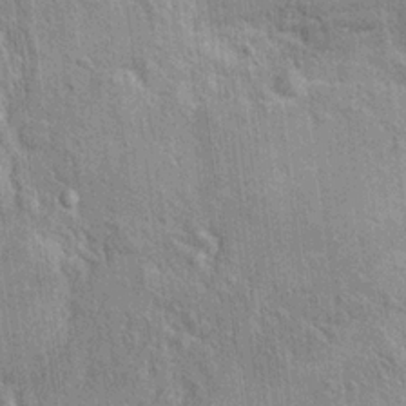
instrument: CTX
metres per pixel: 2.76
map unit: Hto
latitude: 14.4034
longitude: -34.3089
